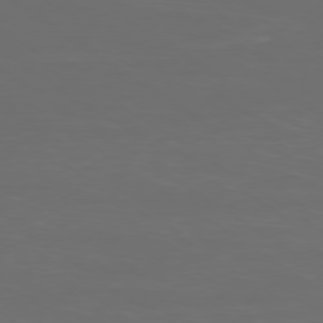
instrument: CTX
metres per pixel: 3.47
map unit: Ap
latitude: -78.9541
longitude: -93.0836
